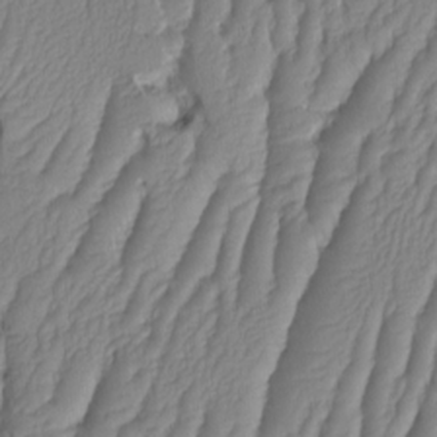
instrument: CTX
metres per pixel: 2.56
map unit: HNhu
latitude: -1.5777
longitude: 14.2173
